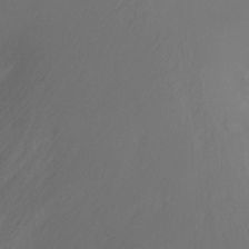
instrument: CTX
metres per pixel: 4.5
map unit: Ht
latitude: -15.5399
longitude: -49.4615
